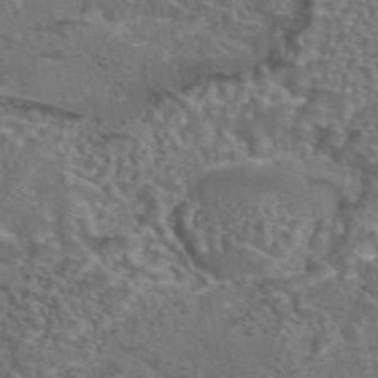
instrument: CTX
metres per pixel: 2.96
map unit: eAb
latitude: 43.6316
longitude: 104.1794
